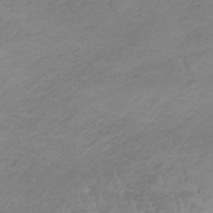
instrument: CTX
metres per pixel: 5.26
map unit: HNb
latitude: -35.1242
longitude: 56.4251
